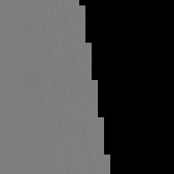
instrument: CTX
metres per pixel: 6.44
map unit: lHb
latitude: -46.4629
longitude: 71.3321
